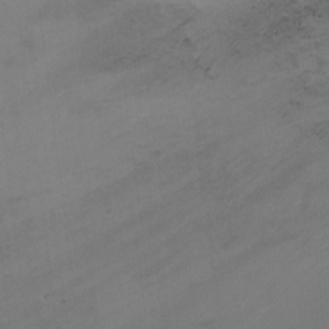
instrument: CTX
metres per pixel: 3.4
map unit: Nhu
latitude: -12.0850
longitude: -41.5749
